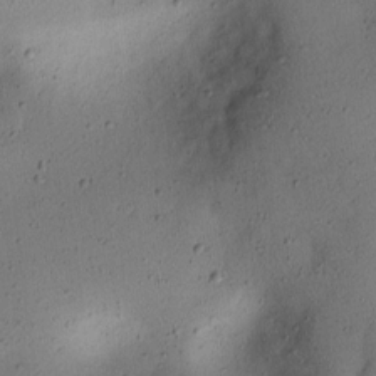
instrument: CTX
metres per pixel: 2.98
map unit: lAvf
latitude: 9.0081
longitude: 167.1242
